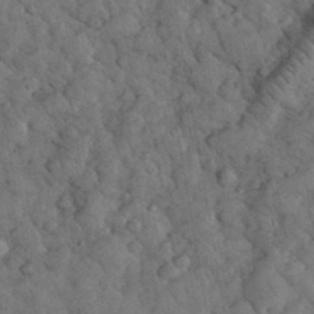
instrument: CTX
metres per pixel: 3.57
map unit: eHh
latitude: 33.6316
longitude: -68.3467
